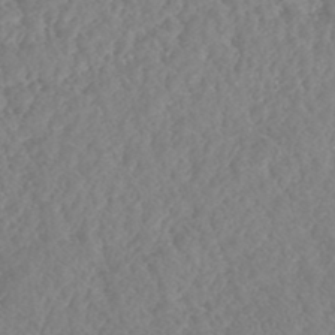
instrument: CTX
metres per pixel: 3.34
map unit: HNhu
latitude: -46.8786
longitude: 29.5966
